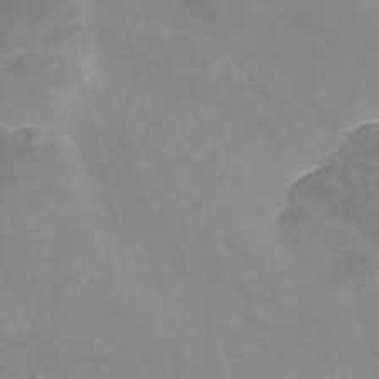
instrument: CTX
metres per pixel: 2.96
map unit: Nve
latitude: -57.9745
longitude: 58.5006
